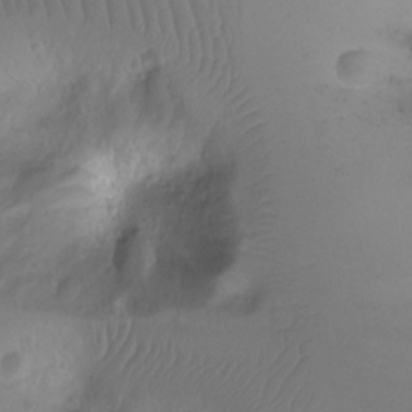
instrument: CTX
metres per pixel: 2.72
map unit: Ht
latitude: -2.5573
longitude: -29.4615
